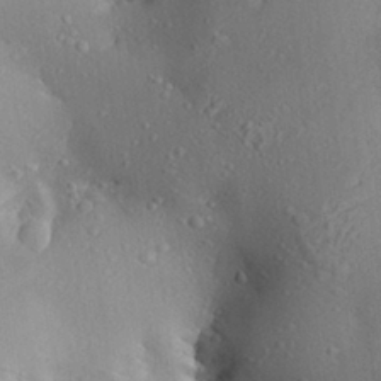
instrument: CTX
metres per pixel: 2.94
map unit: Aa
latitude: 29.2726
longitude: -131.6316
